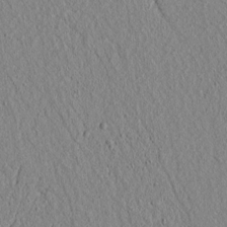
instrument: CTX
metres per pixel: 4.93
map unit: lAvf
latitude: 6.4412
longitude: 166.0283
